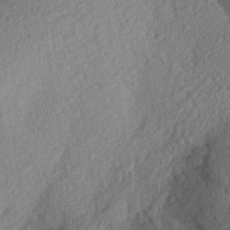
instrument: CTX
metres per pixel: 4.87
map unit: Aa
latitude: 26.2901
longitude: -146.1956
